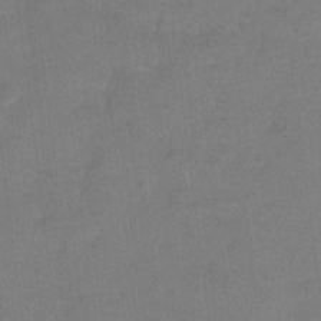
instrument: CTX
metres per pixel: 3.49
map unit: Hto
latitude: -5.0864
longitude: -35.8772
